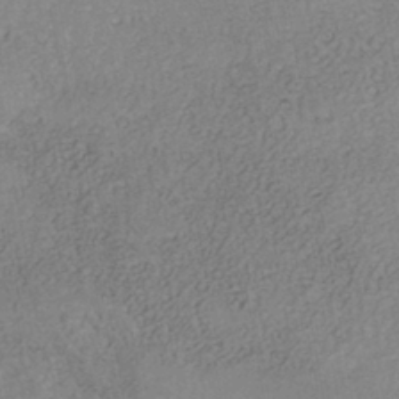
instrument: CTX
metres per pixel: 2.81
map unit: Nhe
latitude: -41.2943
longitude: -109.7638
